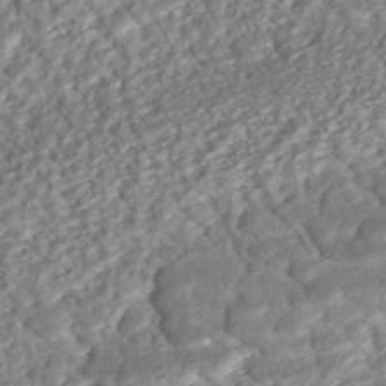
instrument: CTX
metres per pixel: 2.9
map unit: ANa
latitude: -42.1038
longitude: 109.5021
